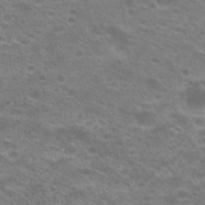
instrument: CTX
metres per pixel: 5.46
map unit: Hto
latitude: 21.4049
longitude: -37.5182
